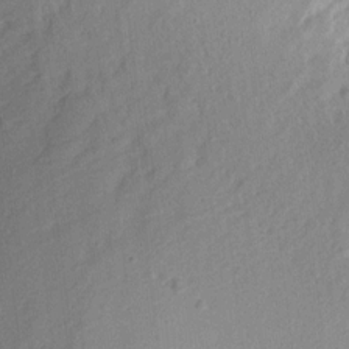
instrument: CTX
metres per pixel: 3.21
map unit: Aa
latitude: 13.1970
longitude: -140.7246
